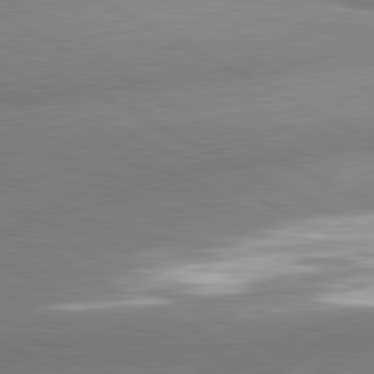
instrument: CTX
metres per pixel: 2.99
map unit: lApd
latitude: 80.9892
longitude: -163.3293
